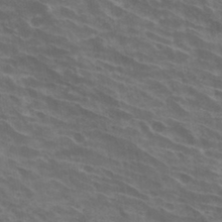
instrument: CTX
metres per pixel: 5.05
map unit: Hto
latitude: 33.1592
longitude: -42.8947
